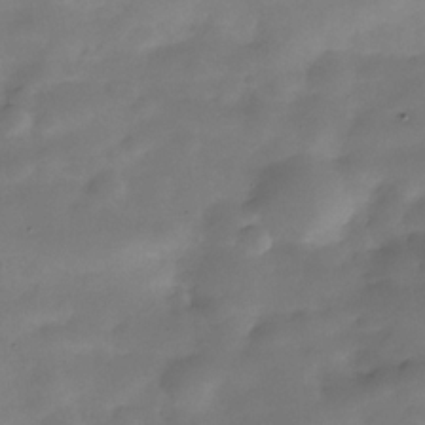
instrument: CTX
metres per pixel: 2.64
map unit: Hve
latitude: -31.1809
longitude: 93.2565
